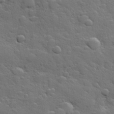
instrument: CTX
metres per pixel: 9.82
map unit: Hve
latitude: 24.8380
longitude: 148.6897
